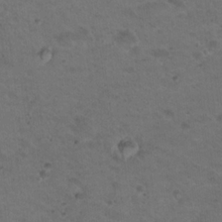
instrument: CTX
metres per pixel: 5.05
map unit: Nhu
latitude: 17.6316
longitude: -30.9892
